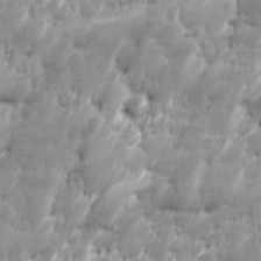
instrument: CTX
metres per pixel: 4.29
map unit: Ave
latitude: 16.5357
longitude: -135.8016
